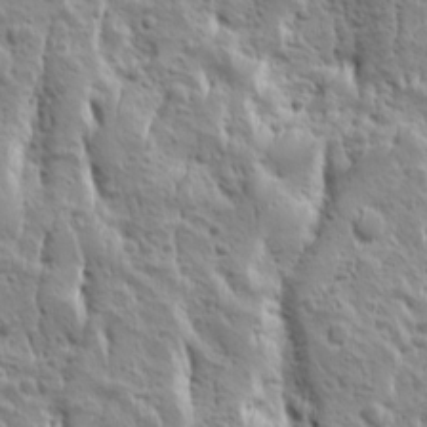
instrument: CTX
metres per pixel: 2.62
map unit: Ave
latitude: 10.3090
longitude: -104.8191
